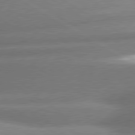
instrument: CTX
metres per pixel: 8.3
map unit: lApd
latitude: 80.3845
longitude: -162.5357
